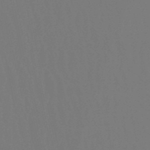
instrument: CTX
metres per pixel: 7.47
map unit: eHb
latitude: -50.6140
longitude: 73.3320
